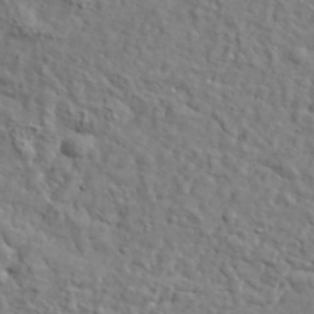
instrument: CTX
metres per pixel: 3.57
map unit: lHvf
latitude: 35.7638
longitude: -86.0255
